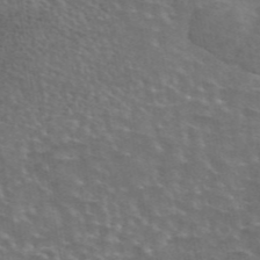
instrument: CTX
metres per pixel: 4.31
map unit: eAb
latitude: 44.7813
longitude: 107.6344
